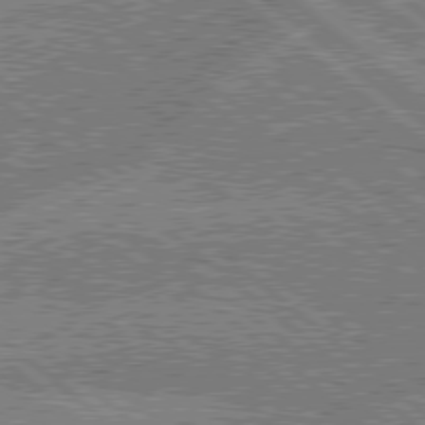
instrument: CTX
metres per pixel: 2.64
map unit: Hpe
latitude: 78.7247
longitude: -159.6694
